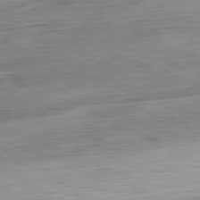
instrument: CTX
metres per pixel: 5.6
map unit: Ap
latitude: -81.9745
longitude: -75.9717
